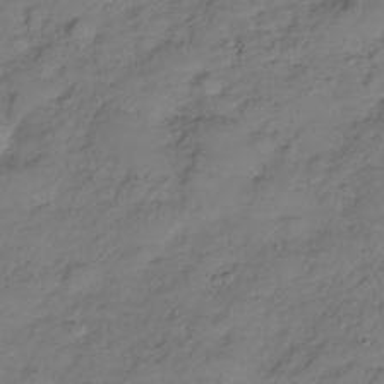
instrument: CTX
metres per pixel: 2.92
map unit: Hve
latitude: -28.6707
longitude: 94.5573
